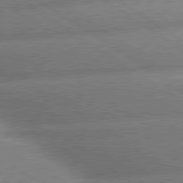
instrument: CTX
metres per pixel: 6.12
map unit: lApd
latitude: 80.1011
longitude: -161.3481
